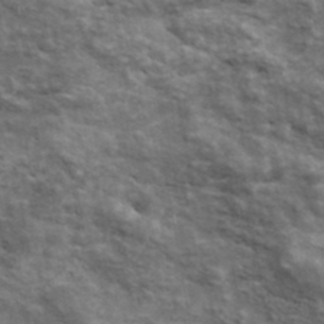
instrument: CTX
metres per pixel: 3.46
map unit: lHvf
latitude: 38.4412
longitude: -88.8380
